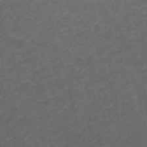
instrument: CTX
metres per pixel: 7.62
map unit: ANa
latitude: 39.1403
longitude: 23.5210
